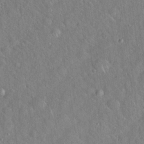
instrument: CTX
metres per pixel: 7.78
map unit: Hto
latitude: 19.0269
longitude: -53.0837
